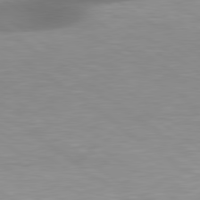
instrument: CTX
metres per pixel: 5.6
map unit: Hpe
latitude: 79.1970
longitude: -134.3845
